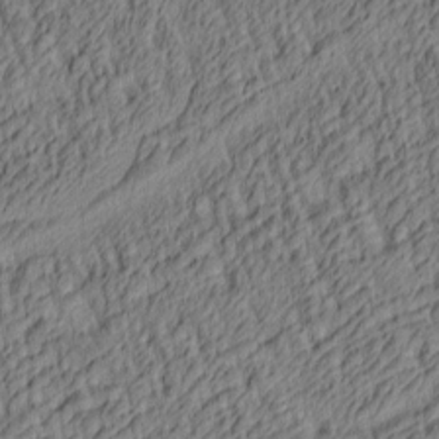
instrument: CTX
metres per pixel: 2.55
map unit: lAa
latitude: 4.1200
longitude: -115.4426
